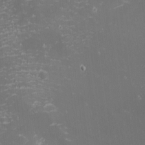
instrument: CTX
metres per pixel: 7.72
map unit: eHh
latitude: -1.5399
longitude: -80.7246
